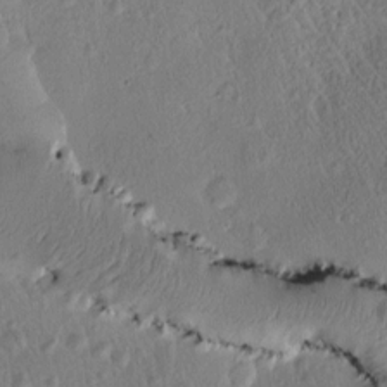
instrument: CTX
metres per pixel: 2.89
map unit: Htu
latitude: -1.0865
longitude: 171.6722
